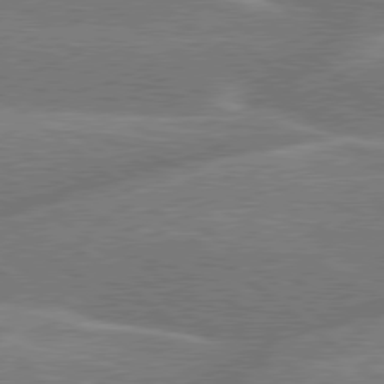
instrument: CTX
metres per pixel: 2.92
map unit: Hpe
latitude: 79.1214
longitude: -152.8191
